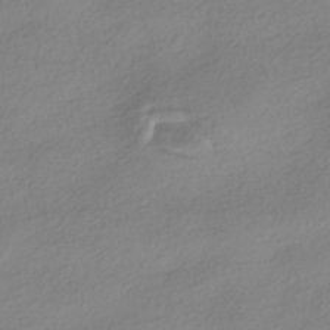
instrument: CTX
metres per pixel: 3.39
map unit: HNhu
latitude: -40.5385
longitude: 96.6519
